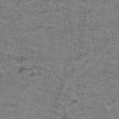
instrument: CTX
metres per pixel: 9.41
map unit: Hto
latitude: 38.2333
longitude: -45.4048
